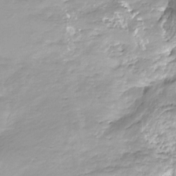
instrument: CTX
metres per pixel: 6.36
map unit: HNhu
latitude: -21.1809
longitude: 84.5951
